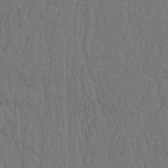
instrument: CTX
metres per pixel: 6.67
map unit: eHh
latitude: -2.8785
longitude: 15.1243
